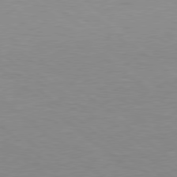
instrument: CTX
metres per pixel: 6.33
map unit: Hpe
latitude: 78.3468
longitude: -151.4237
